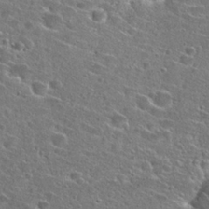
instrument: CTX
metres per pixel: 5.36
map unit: Hto
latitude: 26.3278
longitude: -46.8947
